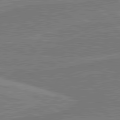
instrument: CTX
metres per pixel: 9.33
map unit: lApd
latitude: 80.9892
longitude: 168.5384
